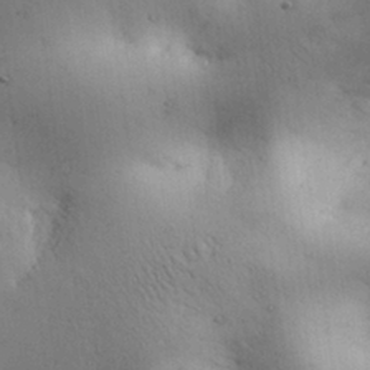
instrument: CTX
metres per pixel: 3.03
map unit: Nhu
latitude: 28.2333
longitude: -71.2915
